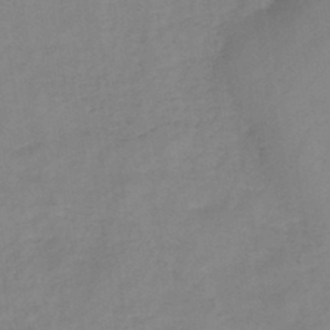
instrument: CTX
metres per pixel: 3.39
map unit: HNb
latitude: -45.8233
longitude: -39.2348
